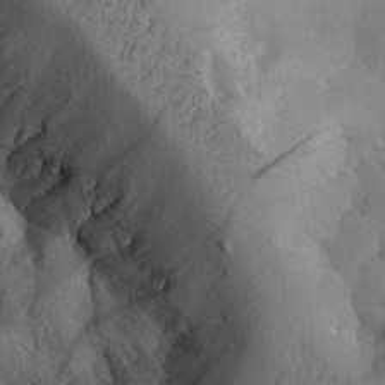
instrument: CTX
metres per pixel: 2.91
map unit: Aa
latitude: 26.0255
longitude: -129.4048
